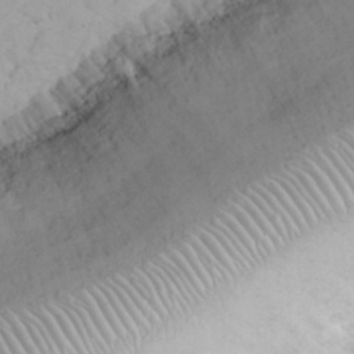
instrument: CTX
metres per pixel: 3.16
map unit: eHh
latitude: 32.3089
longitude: -62.9514
